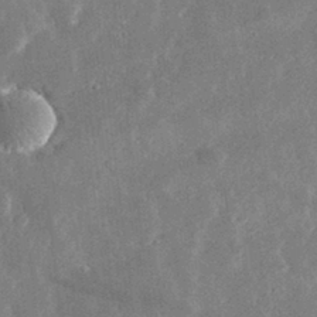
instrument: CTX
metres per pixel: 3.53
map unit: lHvf
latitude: 33.0836
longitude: -90.8758
